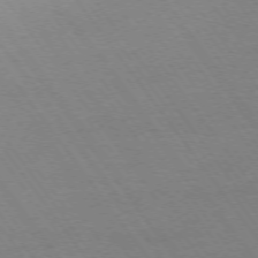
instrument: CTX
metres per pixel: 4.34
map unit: Ap
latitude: -74.6897
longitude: -77.7260
